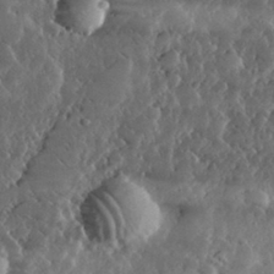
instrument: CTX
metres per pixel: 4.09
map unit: lHvf
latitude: 32.5546
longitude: -90.0822
